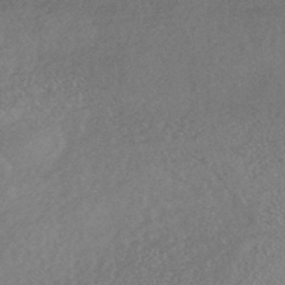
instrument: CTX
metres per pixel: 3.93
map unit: HNhu
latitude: -44.6330
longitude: 92.9920
